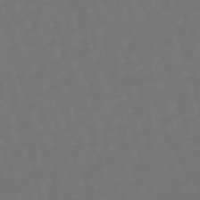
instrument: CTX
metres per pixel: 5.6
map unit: eHb
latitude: -47.2943
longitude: 81.5210
